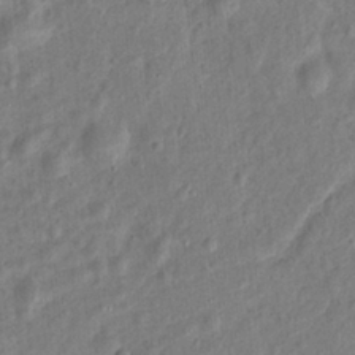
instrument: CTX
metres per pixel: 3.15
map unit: Hto
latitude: 14.4601
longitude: -38.6112
